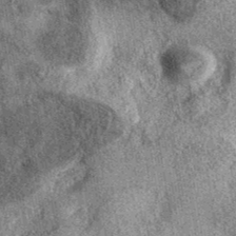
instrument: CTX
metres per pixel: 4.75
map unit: eAb
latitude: 37.9339
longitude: 107.1809
